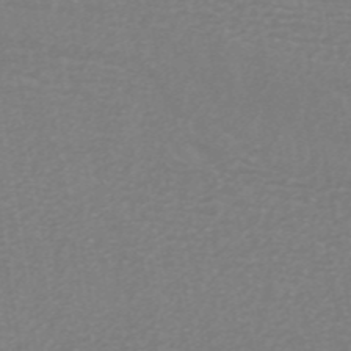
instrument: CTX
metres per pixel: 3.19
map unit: ANa
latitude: 44.8002
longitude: 27.8233
